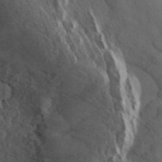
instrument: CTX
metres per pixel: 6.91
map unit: ANa
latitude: 46.9892
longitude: 27.0297
